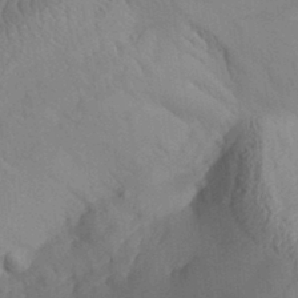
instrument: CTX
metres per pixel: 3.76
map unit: Aa
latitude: 32.2145
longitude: -142.0633
